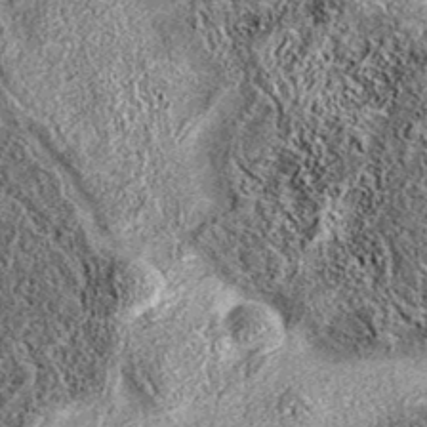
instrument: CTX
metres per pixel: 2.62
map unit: eAb
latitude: 37.5371
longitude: 106.3495
